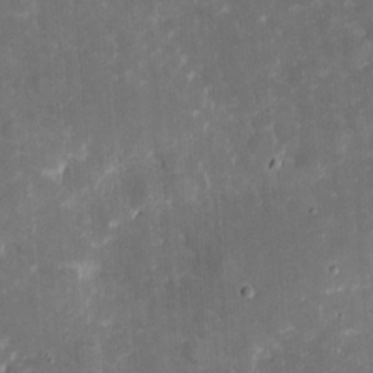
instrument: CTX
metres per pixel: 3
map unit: eHh
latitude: 4.8947
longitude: -70.4412
